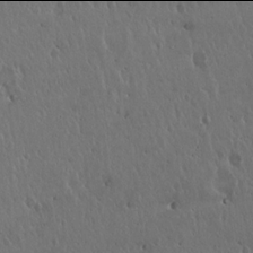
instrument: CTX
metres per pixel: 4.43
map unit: Hto
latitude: 17.9906
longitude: -59.3104
